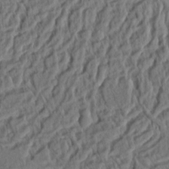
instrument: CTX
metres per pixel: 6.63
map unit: Ht
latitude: 7.5182
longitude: -76.2144
